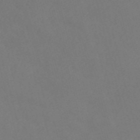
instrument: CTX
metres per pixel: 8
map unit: Nve
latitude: -56.9541
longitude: 51.9178
